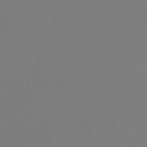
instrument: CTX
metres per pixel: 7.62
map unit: lHb
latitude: -45.7856
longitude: 66.0472
